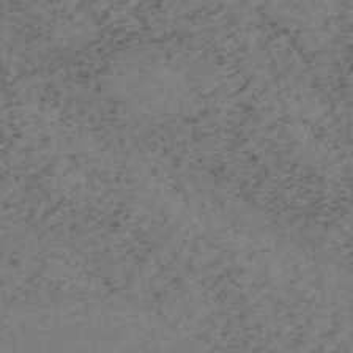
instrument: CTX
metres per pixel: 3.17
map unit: HNb
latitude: -55.2943
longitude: -47.4427
